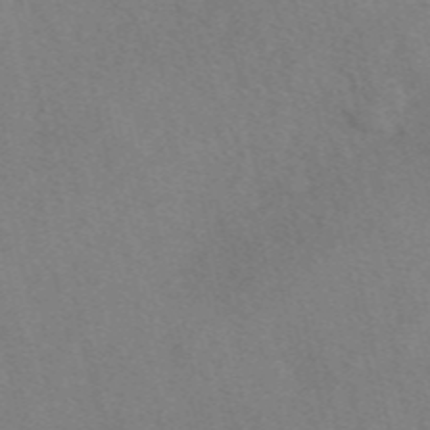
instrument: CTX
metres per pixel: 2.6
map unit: eAb
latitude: 48.7246
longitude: 107.3132
